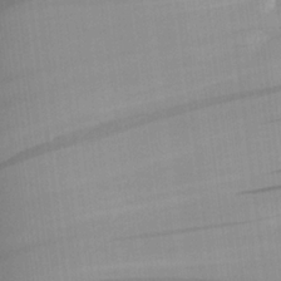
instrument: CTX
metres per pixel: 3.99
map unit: Aa
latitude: 23.5749
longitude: -147.1215
